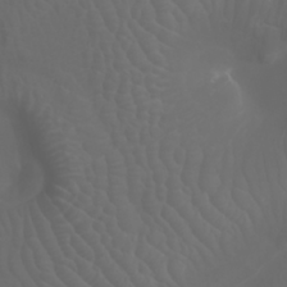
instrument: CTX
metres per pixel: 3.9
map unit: Nhu
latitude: -7.4454
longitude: -84.6491
